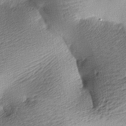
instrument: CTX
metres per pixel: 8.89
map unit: lAa
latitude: -8.9353
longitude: -126.8191
